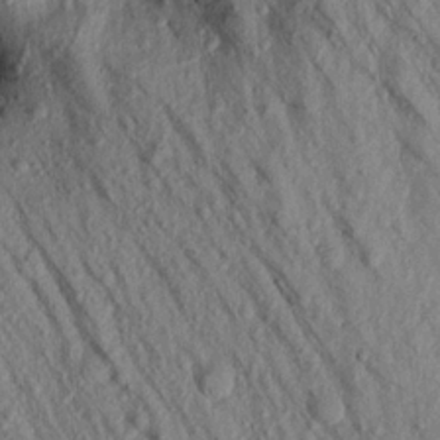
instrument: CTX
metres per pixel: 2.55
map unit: Aa
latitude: 16.8191
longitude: -146.9892
